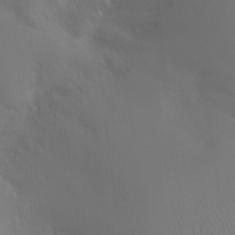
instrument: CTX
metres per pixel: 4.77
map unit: Ht
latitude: -11.0675
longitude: -44.9513
